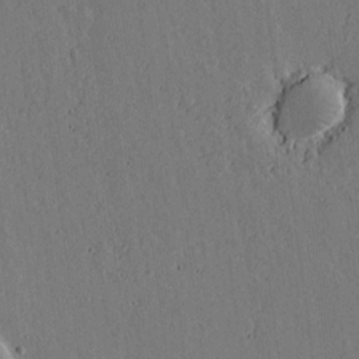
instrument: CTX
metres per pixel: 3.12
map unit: lAvf
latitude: 15.9528
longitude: -125.5182
